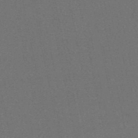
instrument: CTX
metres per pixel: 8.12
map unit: eHb
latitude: -50.3873
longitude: 79.5777
